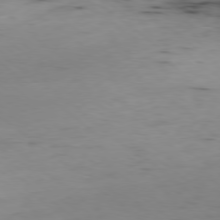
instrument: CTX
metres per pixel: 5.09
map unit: Ap
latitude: -79.0108
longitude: -63.7261
